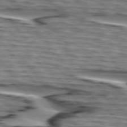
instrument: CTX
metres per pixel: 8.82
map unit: lApd
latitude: 75.0836
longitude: -72.5546
